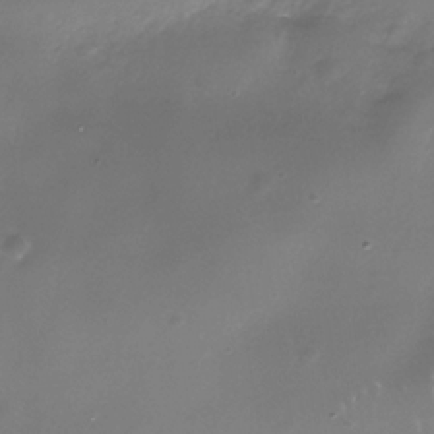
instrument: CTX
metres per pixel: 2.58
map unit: Nhe
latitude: -35.4076
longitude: -92.5734
